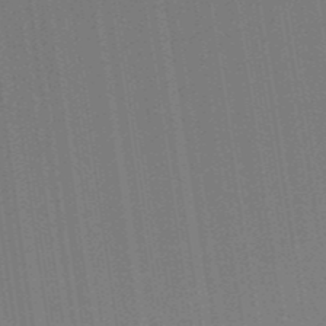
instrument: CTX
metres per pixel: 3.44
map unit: HNb
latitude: -52.0472
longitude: -45.7072
